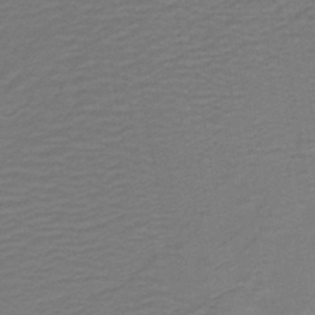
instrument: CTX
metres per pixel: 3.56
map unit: lHb
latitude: -42.9730
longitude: 53.0864
